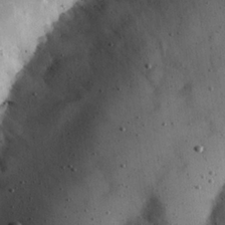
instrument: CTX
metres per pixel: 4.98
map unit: Hve
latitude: 25.7638
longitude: -91.9339
